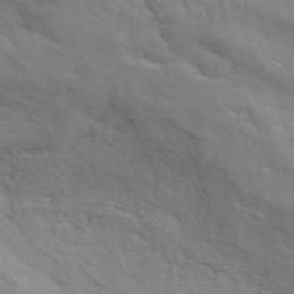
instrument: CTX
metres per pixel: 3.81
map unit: ANa
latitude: 45.6883
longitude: -83.8772
